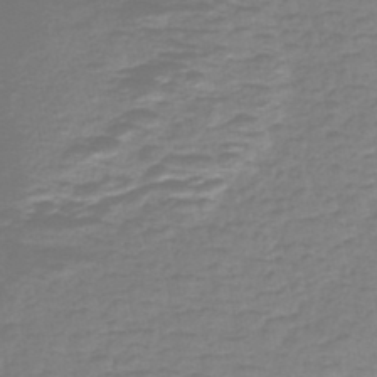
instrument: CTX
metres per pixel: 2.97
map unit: HNb
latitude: -46.7652
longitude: 52.2361
